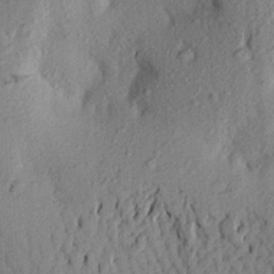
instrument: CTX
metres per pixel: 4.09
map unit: Aa
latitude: 23.7072
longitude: -150.3845
